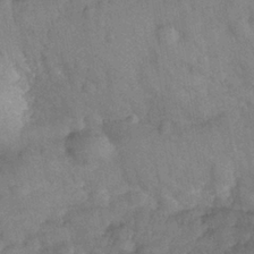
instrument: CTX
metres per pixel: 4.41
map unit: Nhe
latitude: -36.6707
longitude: -177.1970
